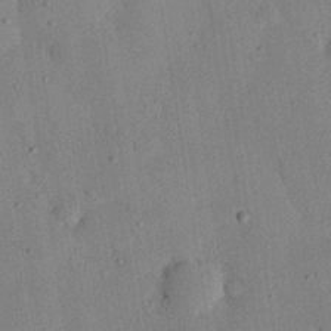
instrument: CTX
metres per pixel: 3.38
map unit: eHh
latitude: 25.8583
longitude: -77.2159
